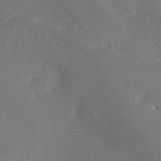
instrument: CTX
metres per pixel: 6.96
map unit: lHvf
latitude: 26.4979
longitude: 140.7463
